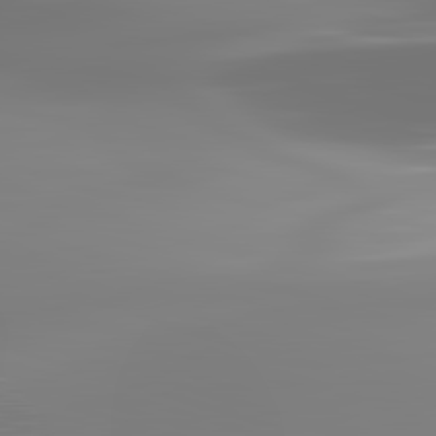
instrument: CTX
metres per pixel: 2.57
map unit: lApd
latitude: 83.1592
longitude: -129.9717
